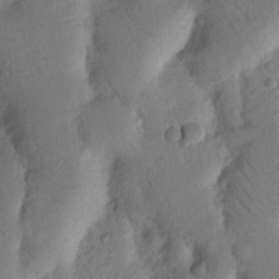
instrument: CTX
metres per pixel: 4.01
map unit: Nhu
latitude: 18.3467
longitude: -76.7246
